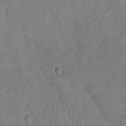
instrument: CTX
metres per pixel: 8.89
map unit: Hto
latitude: 8.5546
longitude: -58.2900
